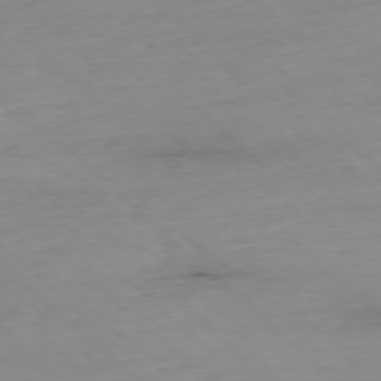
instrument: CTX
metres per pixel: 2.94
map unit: Ap
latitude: -77.5210
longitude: -90.2711
